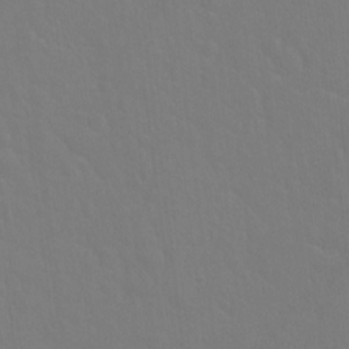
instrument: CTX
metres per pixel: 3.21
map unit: Hto
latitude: -2.8596
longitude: -35.0269
